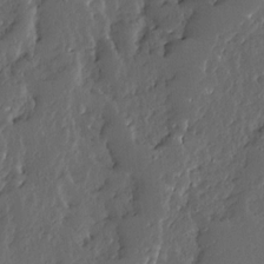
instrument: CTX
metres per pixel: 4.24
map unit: Ave
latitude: 13.5560
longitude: -135.9528
